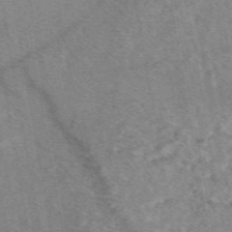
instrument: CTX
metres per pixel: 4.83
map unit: eAb
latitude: 48.0255
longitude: 110.8408
